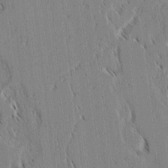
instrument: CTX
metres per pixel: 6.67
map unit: lAvf
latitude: 2.2522
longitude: -106.3467
